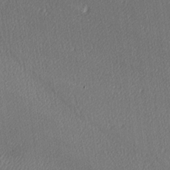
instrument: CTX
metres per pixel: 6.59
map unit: lAa
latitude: -10.2740
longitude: -127.4238
